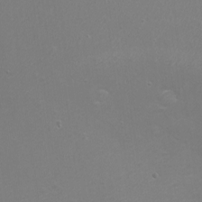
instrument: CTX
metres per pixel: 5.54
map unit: eHh
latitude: -7.5210
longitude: -74.9892
